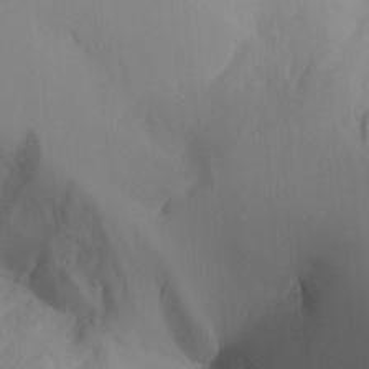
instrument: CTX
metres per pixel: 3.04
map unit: Aa
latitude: 25.9906
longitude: -131.6127
